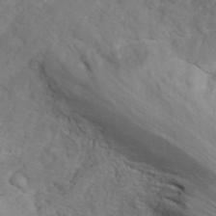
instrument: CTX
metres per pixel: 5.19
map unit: ANa
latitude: 41.1403
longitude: 28.6896
